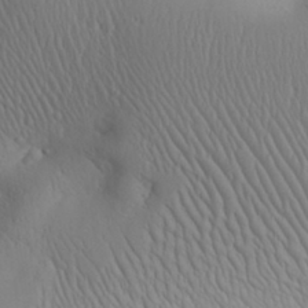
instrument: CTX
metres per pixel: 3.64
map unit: Aa
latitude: 31.1026
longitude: -143.5182
